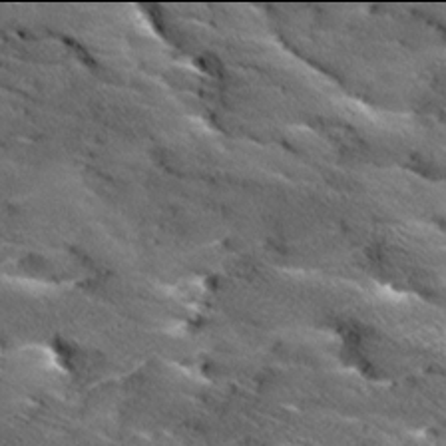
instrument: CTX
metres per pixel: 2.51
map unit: Ave
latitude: 17.9906
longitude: -136.5357
